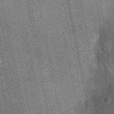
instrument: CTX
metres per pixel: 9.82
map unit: Ht
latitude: -12.2551
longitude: -21.6127
